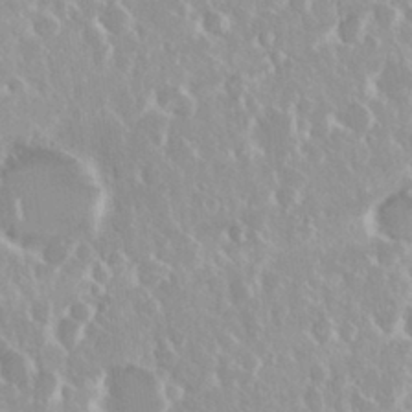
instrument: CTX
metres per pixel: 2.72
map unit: Nhu
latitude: 29.1403
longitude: -61.4048
